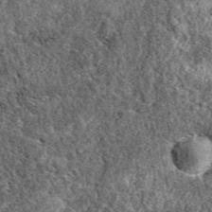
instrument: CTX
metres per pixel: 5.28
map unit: eAb
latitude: 37.8583
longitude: 110.5196
